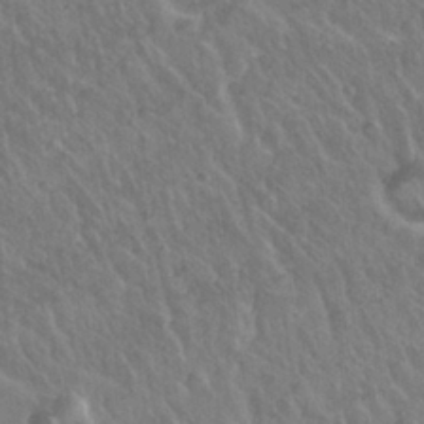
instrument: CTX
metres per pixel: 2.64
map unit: Nhu
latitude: 26.5168
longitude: -55.6883
